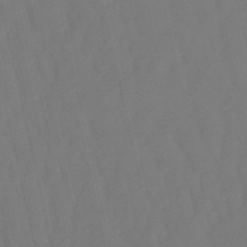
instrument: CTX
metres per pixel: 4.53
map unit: eHb
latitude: -50.3495
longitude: 76.3684
